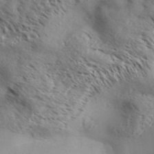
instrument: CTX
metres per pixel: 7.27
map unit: Aa
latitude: 32.5735
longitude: -139.5182
